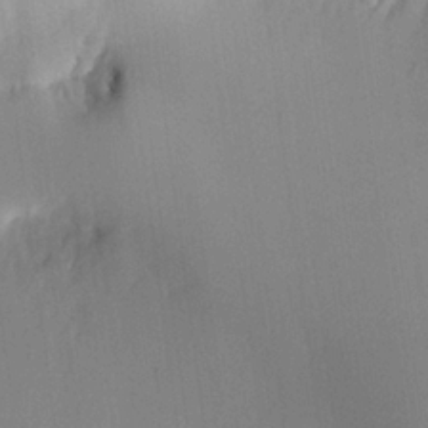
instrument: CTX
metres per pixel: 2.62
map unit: Aa
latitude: 21.7261
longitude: -146.9892
